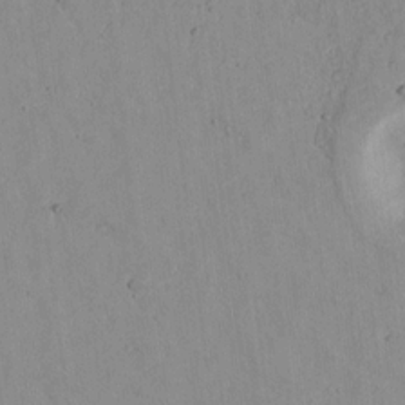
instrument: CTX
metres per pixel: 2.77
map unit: lAvf
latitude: 8.6113
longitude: 168.1605
